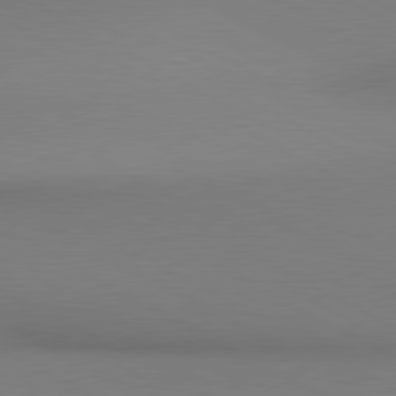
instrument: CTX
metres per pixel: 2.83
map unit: lApd
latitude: 80.6113
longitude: 146.0850
